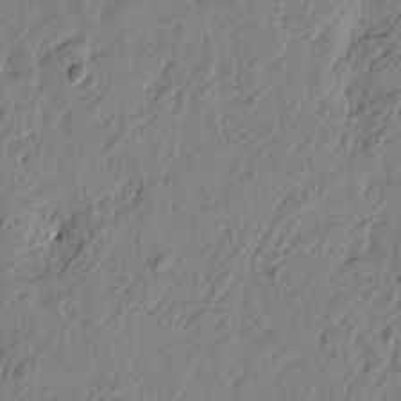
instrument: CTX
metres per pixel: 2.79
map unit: Htu
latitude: -2.7652
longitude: 179.9556
